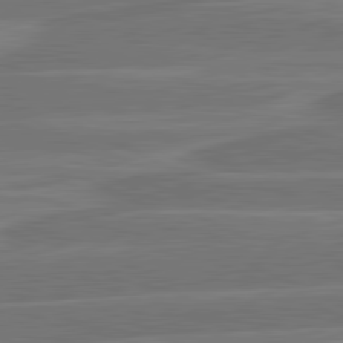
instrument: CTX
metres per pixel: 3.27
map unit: lApd
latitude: 81.6694
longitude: -135.1592
